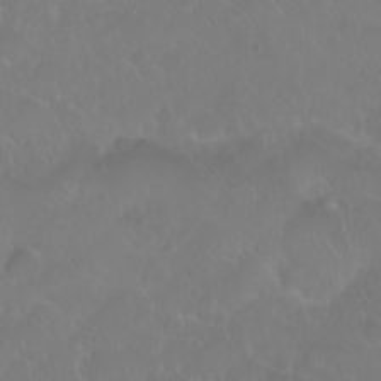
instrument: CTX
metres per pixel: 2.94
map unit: eHh
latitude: 1.2348
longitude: -55.0647
